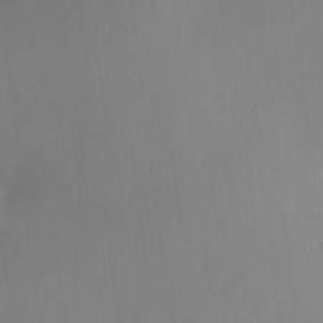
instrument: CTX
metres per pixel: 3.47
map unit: HNhu
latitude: 13.5182
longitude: 13.9556
